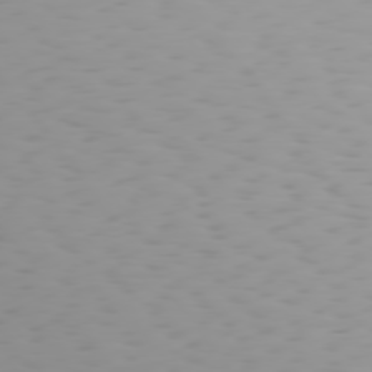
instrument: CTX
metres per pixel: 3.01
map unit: Hpe
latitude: 74.9325
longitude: -126.6680
